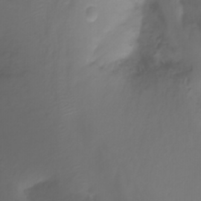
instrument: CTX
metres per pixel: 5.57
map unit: Nhu
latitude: -12.3117
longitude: -62.7058
